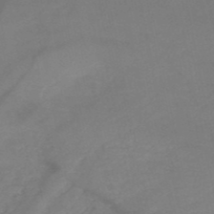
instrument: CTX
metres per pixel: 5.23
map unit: HNb
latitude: -50.1606
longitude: -43.2915
